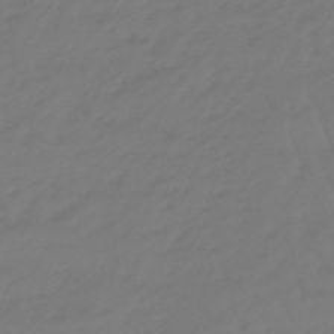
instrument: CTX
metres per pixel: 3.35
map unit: eHb
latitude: -47.2187
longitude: 81.4644
